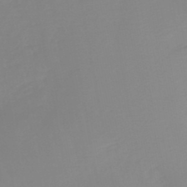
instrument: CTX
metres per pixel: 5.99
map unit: lHb
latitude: -45.9745
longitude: 64.9731
